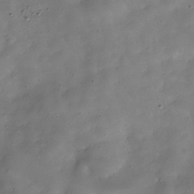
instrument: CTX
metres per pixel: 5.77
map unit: Hve
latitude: -31.0486
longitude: 95.0675
